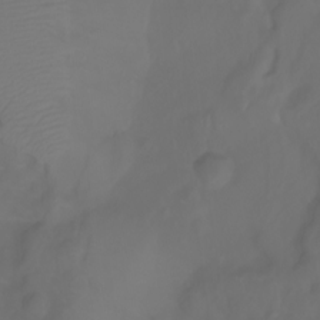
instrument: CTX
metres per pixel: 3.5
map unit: Ht
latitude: -3.0675
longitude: -60.9324
